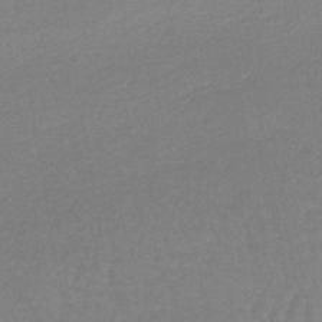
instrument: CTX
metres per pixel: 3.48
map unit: lHb
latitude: -40.4251
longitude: 66.2361
